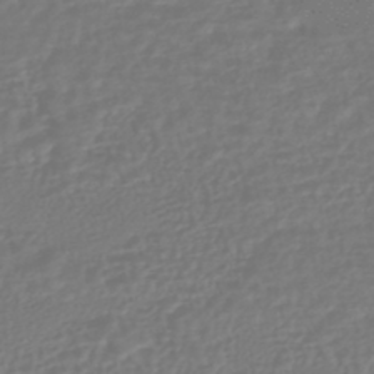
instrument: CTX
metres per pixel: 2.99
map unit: HNhu
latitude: -46.0661
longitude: 99.4643
